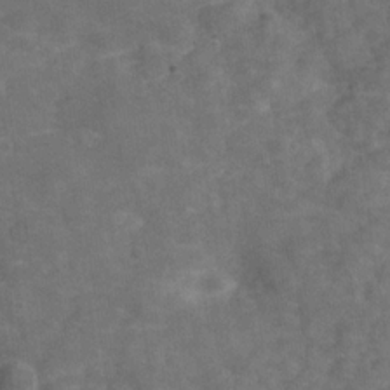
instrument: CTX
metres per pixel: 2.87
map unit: Hve
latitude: -29.9556
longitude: 93.4265
